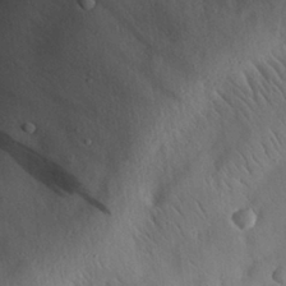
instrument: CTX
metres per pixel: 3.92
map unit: eHh
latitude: 28.5546
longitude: -77.9717
